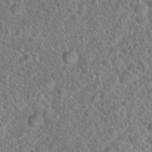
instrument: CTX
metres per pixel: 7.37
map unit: Hto
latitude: 19.2726
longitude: -42.9136
